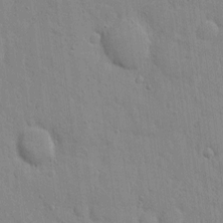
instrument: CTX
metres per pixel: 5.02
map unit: eHh
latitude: 6.1578
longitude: -72.2334
